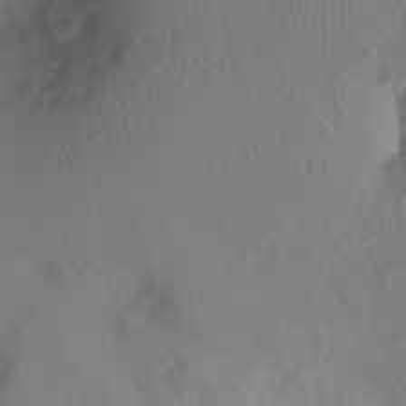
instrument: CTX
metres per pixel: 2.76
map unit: Ht
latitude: 0.9324
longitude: -14.1956
